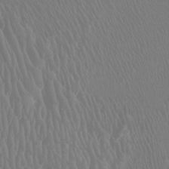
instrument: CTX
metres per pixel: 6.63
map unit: Ht
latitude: -1.3888
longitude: -18.1577
